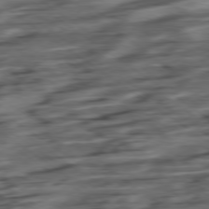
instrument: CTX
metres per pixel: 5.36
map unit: Hpe
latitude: -79.1242
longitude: -17.5749
